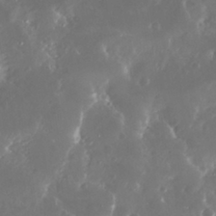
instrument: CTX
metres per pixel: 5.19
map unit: Nhu
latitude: 29.5371
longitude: -58.9892
